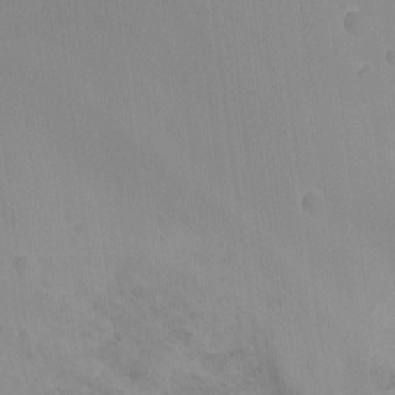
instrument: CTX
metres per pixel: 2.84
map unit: Nhu
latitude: -11.2565
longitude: -33.5938
